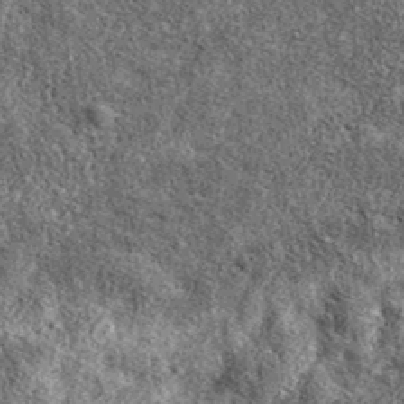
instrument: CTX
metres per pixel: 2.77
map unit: eAb
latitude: 39.0647
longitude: 106.5007
